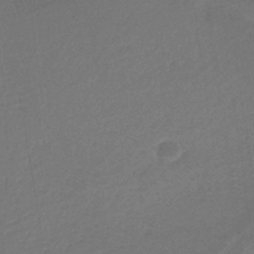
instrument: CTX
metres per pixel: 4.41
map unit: HNb
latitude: -36.6707
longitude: 57.9745
